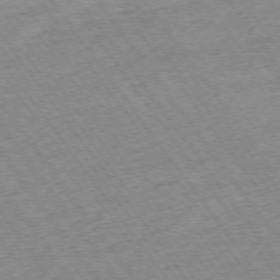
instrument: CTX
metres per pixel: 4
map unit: Ap
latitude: -74.5385
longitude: -88.6869
